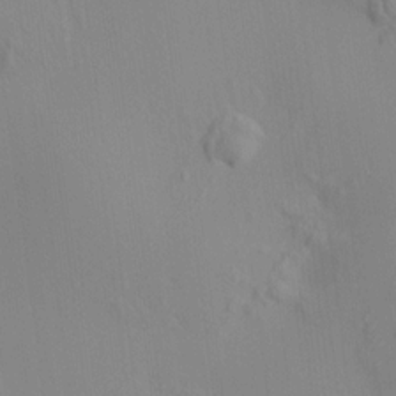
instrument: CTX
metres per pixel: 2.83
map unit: HNhu
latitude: 11.5371
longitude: 10.1228
